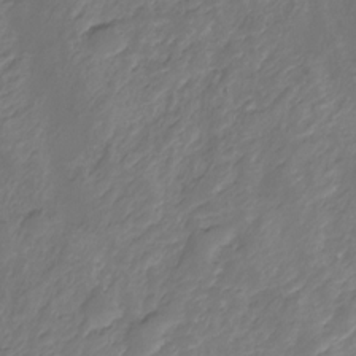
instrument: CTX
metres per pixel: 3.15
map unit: Ht
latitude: -10.2740
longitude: -35.8205
